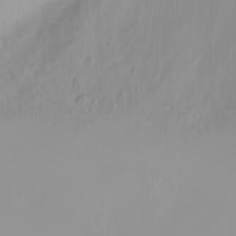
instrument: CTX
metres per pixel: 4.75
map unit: Nhu
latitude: -4.6518
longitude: -84.2523
